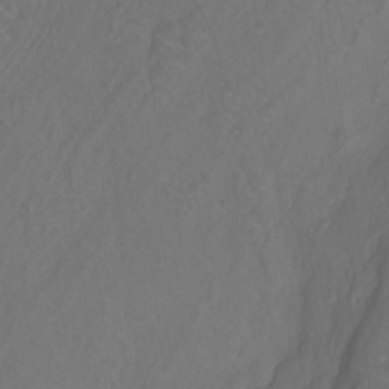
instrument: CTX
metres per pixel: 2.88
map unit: Htu
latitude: -12.7463
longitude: -69.6883
